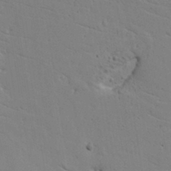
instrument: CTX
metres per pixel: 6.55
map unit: lAvf
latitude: 16.8569
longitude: -125.8016
